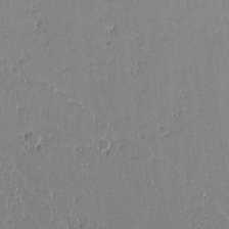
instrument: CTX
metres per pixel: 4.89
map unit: lAvf
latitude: 15.8017
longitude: -127.1592
